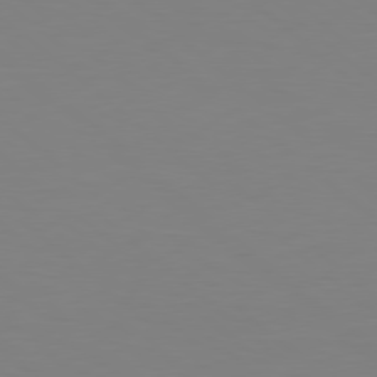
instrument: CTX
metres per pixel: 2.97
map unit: Hpe
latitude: 78.1956
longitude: -172.4978
